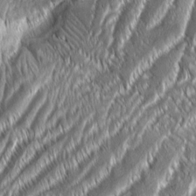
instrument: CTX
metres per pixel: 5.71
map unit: Aa
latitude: 8.3656
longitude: -131.0648
